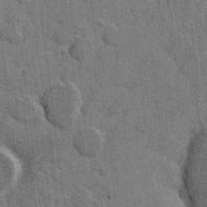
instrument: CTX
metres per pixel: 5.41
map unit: eHh
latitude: 6.2522
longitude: -64.5546
